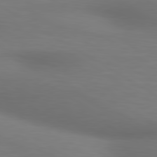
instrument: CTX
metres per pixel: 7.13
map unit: lApd
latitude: 80.3845
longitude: 120.1605
